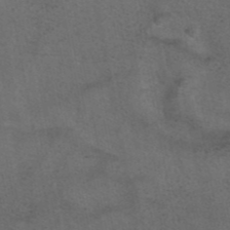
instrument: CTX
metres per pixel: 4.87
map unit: eAb
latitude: 43.2726
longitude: 104.6329
